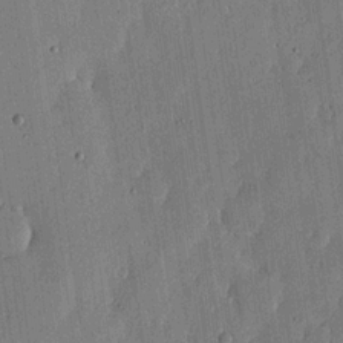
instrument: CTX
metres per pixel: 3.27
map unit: lHvf
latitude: 19.5371
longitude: -114.3089
